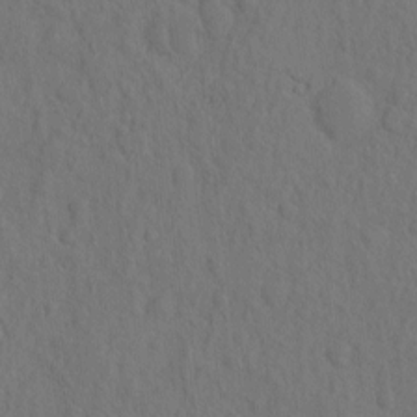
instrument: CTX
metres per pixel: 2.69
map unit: eHh
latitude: -2.4817
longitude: 17.7667
